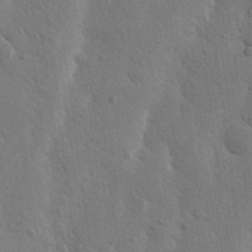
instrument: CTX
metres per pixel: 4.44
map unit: Nhu
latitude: 20.1578
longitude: -74.6679
